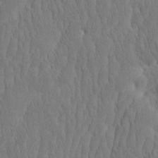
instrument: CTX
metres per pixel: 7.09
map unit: eHh
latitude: -2.0472
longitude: 15.7478
